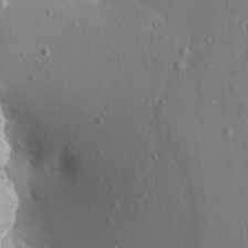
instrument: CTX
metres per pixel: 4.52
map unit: Aa
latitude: 13.7261
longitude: -142.1389
